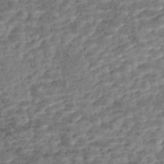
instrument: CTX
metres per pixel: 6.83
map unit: Nhe
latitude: -47.0864
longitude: -173.2536
